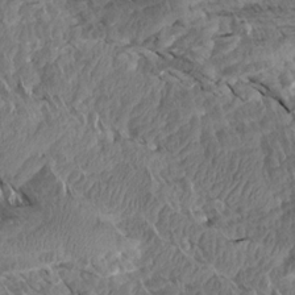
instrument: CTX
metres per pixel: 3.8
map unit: Aa
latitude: 13.8961
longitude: -140.8569
